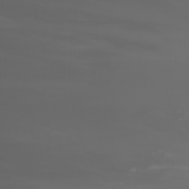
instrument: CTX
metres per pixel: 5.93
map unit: Nhu
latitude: -7.8800
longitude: -84.6869
